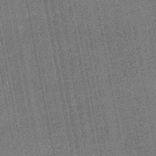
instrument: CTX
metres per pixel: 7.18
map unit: HNb
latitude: -48.6141
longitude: -38.5924
